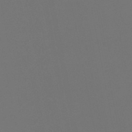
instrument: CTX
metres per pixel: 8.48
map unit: HNb
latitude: -47.3131
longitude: 56.8219
